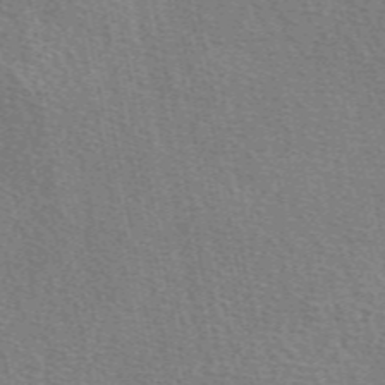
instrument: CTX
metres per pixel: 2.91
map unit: eAb
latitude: 50.6868
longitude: 108.7841
